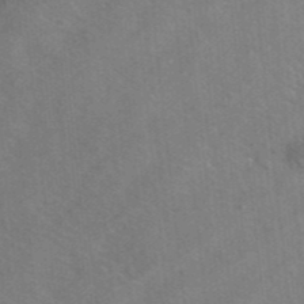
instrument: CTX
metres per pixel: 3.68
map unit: ANa
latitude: 42.5735
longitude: 26.1983
